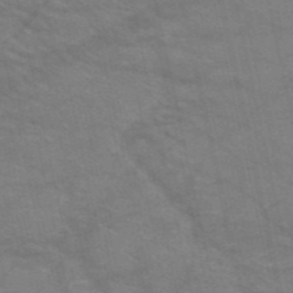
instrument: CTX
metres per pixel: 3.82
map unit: HNb
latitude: -52.7652
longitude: -43.8772
